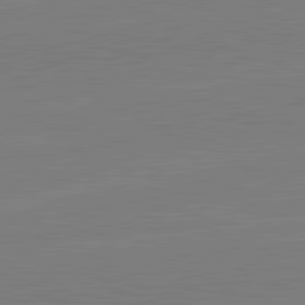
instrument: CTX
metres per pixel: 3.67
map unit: lApd
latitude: 82.2522
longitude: -157.9339
